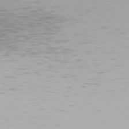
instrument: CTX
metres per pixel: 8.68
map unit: Hpe
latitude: 78.1389
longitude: -135.0836
